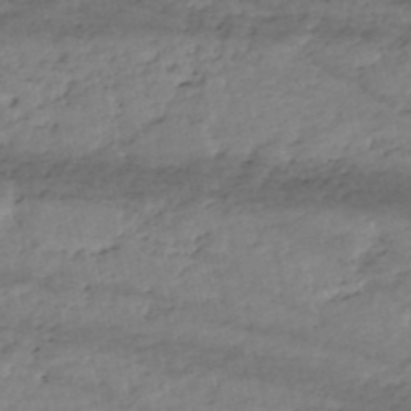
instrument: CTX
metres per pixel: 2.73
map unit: eHh
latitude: -51.6155
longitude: -24.1199
